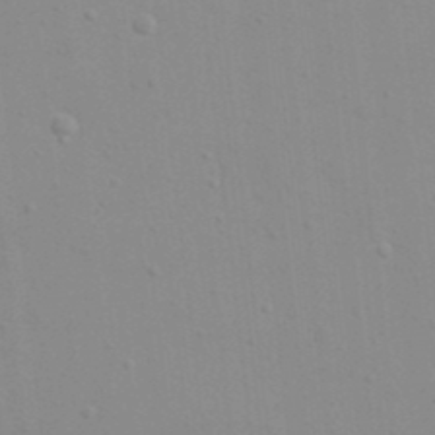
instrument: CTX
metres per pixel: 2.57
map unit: eHh
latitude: 21.1781
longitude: -64.4790
